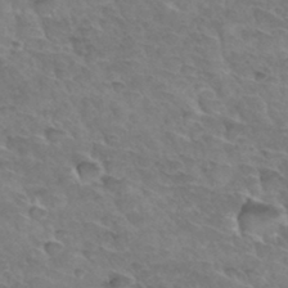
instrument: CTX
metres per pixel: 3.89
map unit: Hto
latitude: 33.4993
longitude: -46.3468
